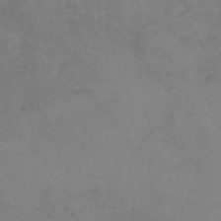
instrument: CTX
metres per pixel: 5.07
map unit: Nhu
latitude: -4.6140
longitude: -84.5168
